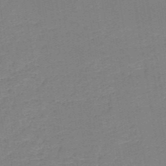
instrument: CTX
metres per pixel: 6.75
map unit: HNb
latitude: -50.3495
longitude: -48.6868
